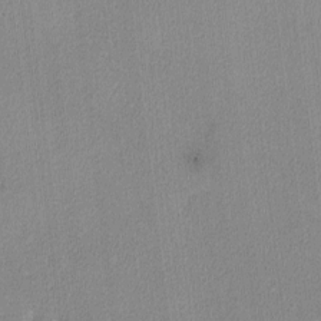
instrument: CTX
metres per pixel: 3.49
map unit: lHvf
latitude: -12.2173
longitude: -100.5924
